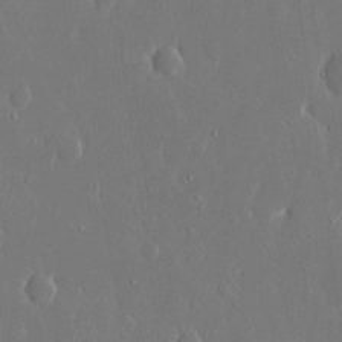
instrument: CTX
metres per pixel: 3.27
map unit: eHh
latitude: 15.2348
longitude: -69.8583
